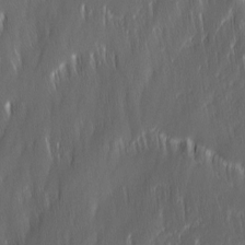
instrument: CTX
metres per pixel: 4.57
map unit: Ave
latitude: 9.6127
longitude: -105.2537
